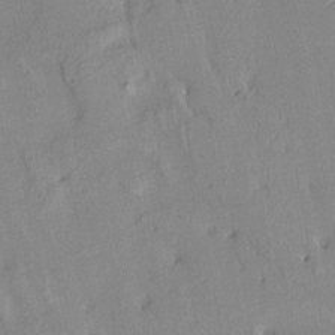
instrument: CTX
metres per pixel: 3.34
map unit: HNhu
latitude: 4.5546
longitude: 14.2929
